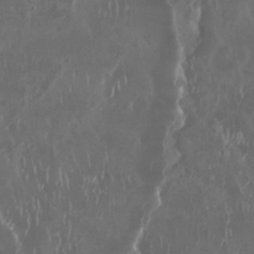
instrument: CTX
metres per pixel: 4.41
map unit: Nhu
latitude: 29.5938
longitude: -59.0459
